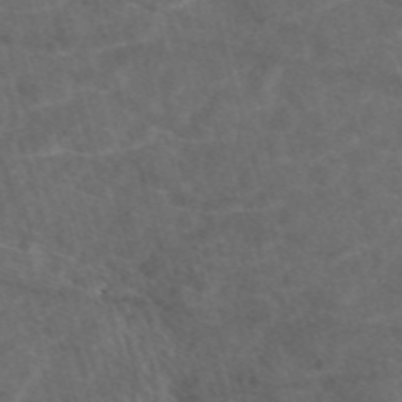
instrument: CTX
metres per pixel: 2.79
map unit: eAb
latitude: 47.7261
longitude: 117.7099
